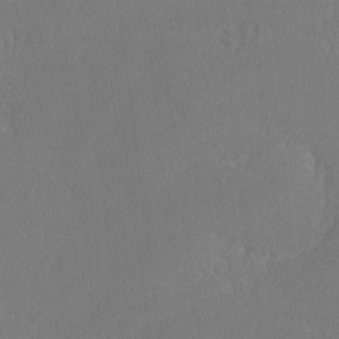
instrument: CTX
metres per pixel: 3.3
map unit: lHvf
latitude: -12.4818
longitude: -100.2334
